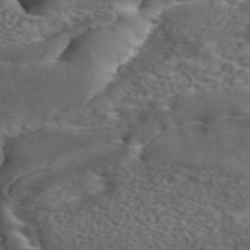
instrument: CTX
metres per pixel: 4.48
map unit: ANa
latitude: 44.0633
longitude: 25.2187
